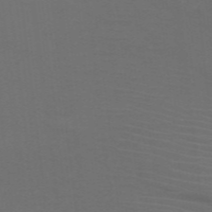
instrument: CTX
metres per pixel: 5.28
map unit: HNb
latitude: -50.0283
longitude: -45.6316
